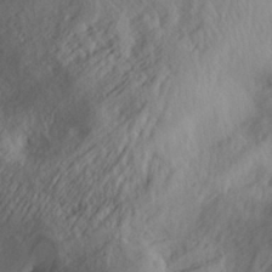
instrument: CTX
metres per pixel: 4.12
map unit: Aa
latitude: 29.3859
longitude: -134.1955
